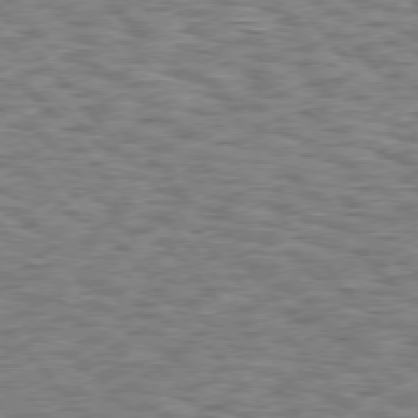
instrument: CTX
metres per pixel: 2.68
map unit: Hpe
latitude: 75.7072
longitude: -135.6694
